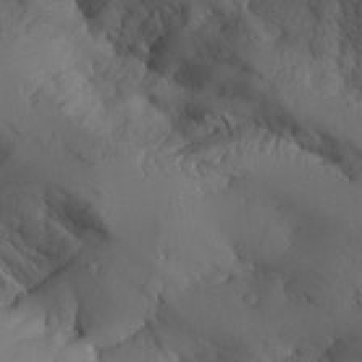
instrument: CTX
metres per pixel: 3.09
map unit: Aa
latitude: 25.7071
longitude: -128.4034
